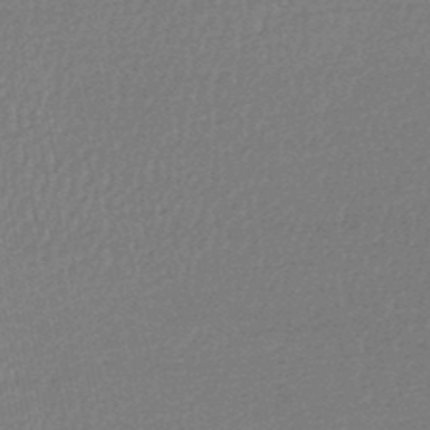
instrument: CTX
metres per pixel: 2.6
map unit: lHb
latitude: -48.2929
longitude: 62.8408
